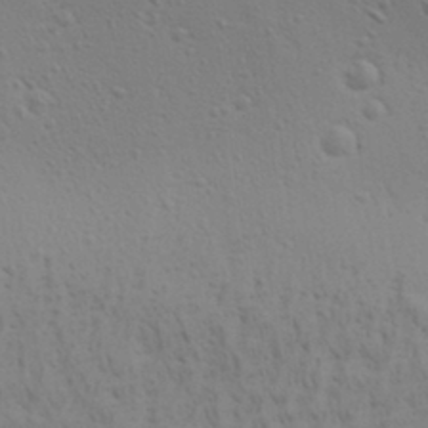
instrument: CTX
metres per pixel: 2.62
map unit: Aa
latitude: 30.1578
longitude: -139.5182
